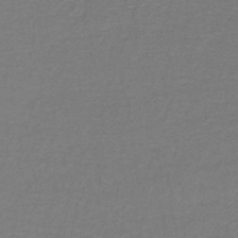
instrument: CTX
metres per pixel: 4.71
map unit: lHb
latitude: -42.6518
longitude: 56.8030
